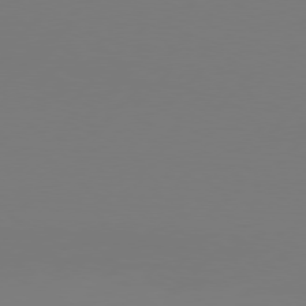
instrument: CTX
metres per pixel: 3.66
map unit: Hpe
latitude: 76.5734
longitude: -137.4616
